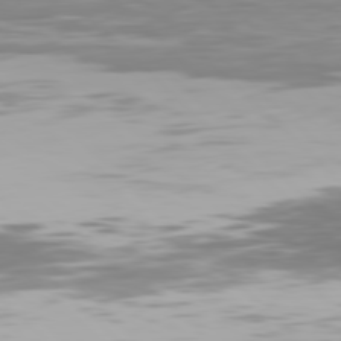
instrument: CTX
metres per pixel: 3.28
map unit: Hpe
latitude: 77.2537
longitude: -164.3656
